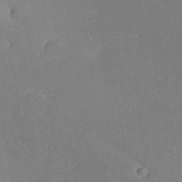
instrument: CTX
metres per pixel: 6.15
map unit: lHvf
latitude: 25.9339
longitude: 140.8219
